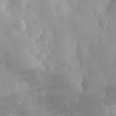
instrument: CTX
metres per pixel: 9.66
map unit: eHh
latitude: 30.4790
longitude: -79.5182
